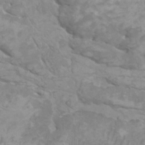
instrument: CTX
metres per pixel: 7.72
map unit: HNhu
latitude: 2.1766
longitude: -1.6127
